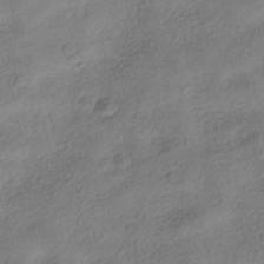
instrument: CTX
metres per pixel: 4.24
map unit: HNhu
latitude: -40.0283
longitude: 97.8234
